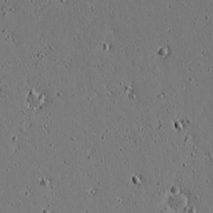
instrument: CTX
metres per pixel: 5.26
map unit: lAvf
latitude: 16.7624
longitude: -126.6491
